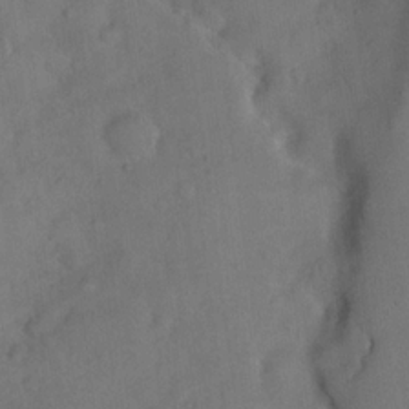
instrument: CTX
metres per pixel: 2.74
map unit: eHh
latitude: 18.4601
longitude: -64.5168
